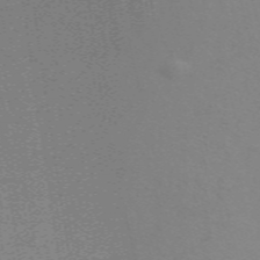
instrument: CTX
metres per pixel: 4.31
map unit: ANa
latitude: 51.8961
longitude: -70.4223
